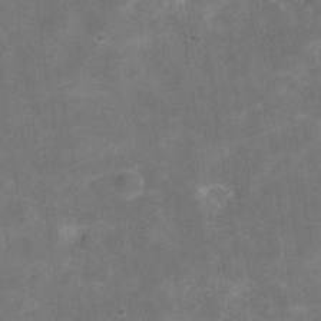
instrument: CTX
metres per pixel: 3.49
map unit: Hve
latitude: -29.8422
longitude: 93.6722
